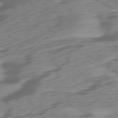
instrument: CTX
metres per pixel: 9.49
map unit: Ap
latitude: -76.7085
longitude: -78.6869
